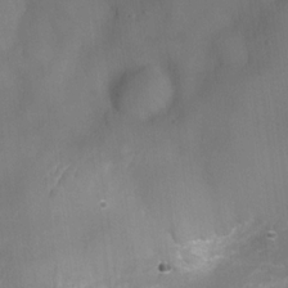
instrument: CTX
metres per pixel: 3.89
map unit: Nve
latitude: -27.6721
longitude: -148.2145
